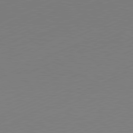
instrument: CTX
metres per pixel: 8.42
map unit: Hpe
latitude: -81.9556
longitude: 12.5007
